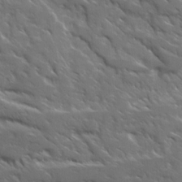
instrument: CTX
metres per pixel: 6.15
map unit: Ave
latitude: 17.4426
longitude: -130.6302
